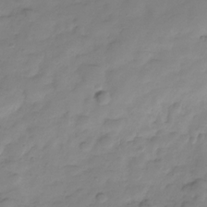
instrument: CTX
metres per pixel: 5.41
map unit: Hve
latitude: -29.3510
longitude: 90.8408
